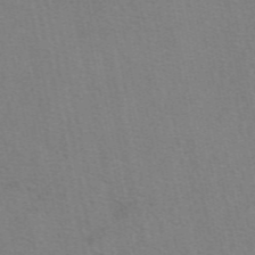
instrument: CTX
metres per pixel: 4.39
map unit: eAb
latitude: 50.3845
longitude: 104.8030
